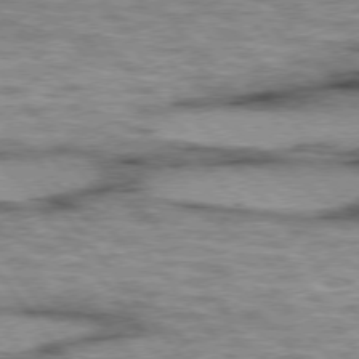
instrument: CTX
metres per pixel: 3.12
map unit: lApd
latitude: 75.2537
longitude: -48.9136
